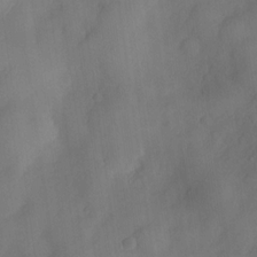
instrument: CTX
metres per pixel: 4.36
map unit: Nve
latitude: -26.2172
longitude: -148.5357
